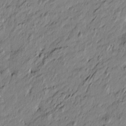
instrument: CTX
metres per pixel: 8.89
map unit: Htu
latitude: -7.1242
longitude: 178.0283
